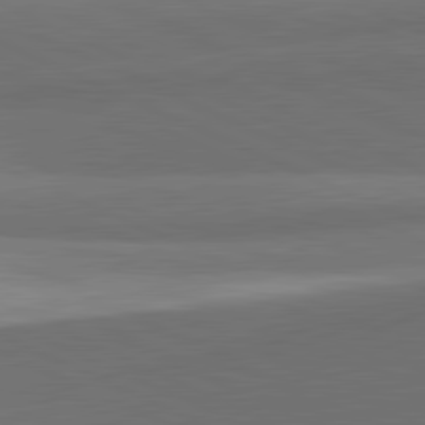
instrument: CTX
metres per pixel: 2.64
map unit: lApd
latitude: 81.6505
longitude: 139.1242
